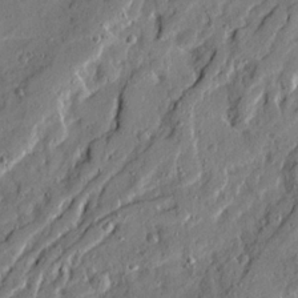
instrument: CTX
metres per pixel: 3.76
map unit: Ave
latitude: 20.7813
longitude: -129.6127
